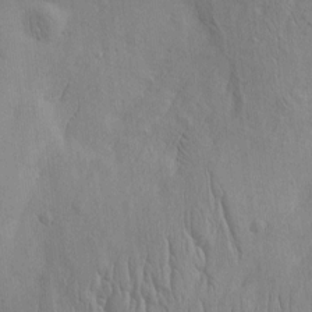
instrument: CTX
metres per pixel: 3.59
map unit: Htu
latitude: -3.8233
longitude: 156.9730
